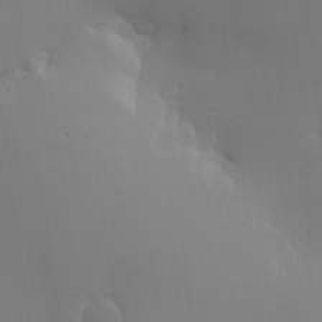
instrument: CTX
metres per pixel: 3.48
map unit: Hve
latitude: 22.9703
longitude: 145.7100
